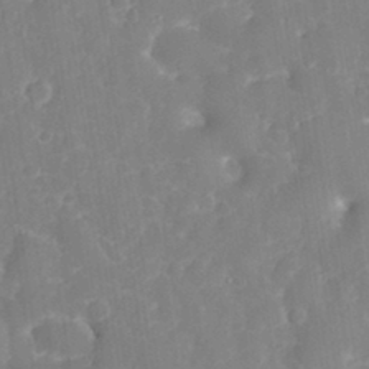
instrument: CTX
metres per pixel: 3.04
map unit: eHh
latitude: 32.1389
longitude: -59.8583
